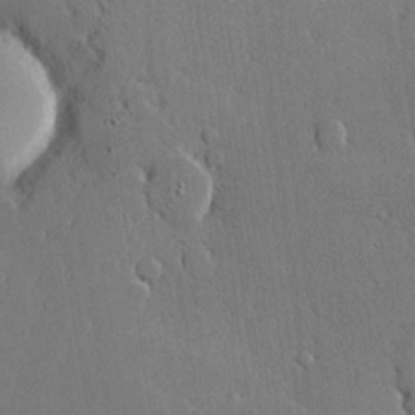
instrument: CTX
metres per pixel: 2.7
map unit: lHvf
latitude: 20.1389
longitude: 145.4266
